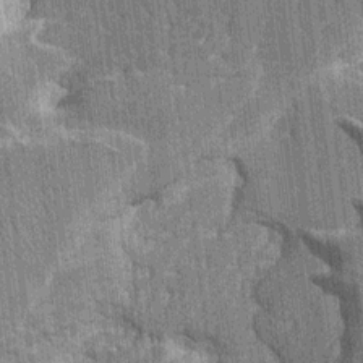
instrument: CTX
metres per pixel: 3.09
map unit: HNhu
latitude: 7.7827
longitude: -6.0822
